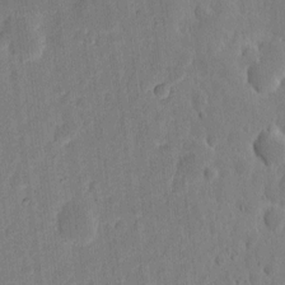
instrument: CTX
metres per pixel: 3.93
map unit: eHh
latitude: 7.3482
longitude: -70.8947
